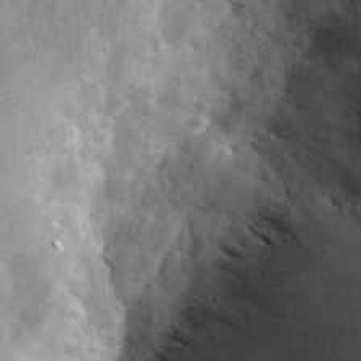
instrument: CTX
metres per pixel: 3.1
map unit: eHh
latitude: 31.0648
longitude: -73.1404
